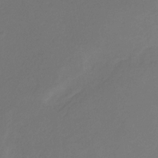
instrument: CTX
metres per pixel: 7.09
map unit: eHb
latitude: -30.3306
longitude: 64.8597
